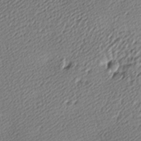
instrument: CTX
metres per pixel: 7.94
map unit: lAa
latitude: -10.1984
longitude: -126.0822
